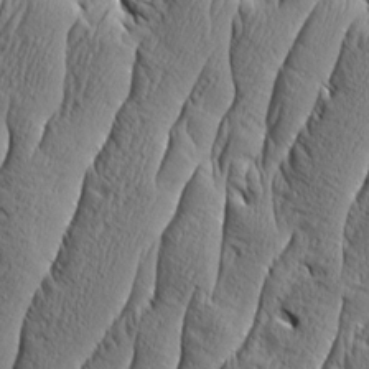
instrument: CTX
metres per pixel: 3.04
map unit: Aa
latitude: 8.1767
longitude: -129.8961
